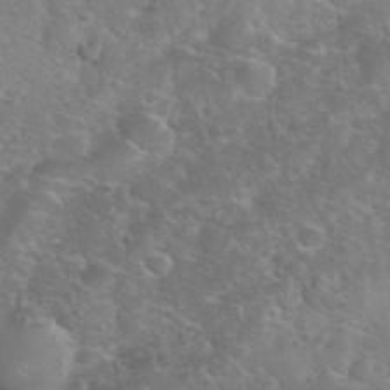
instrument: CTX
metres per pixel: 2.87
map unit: eHh
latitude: 35.9150
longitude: -64.7057
